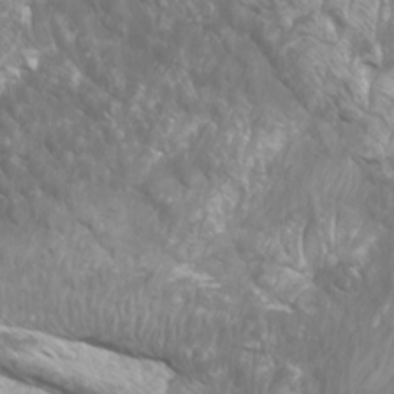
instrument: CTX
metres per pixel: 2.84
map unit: Htu
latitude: -5.6722
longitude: -75.3104
